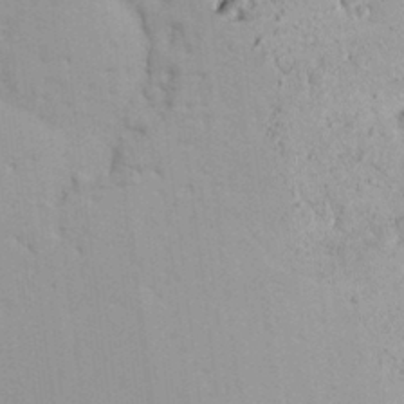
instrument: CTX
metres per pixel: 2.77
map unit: HNhu
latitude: 6.7435
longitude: 14.3684
